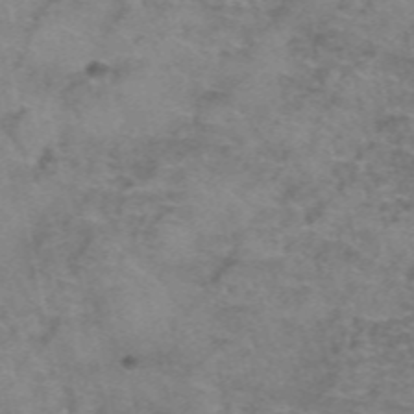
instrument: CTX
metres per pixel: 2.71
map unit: Hto
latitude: 38.9703
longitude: -41.6315
